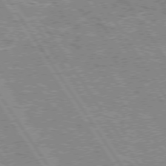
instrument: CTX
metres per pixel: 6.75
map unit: Hpe
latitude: 74.9136
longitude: -155.4237
